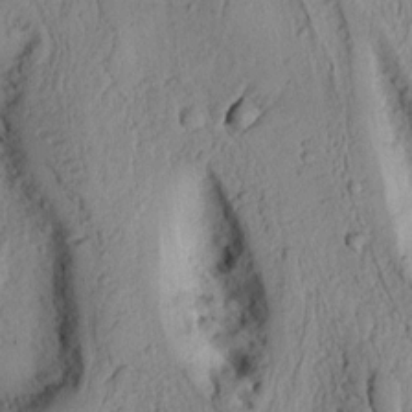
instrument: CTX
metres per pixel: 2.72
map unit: Ht
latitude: 8.9703
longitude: -75.3671
